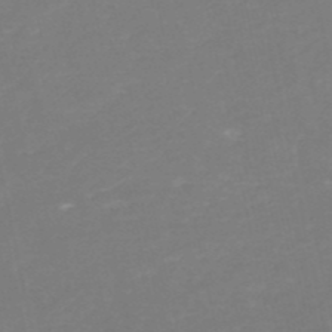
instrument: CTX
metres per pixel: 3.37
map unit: eHh
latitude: -52.2172
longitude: -24.8191
